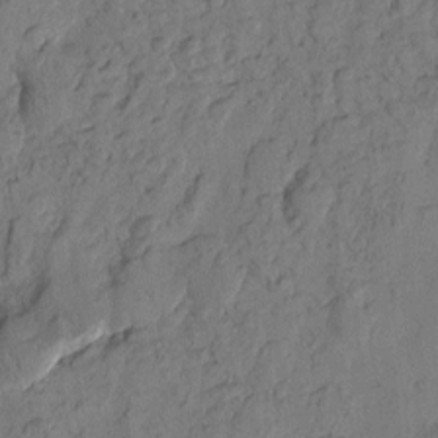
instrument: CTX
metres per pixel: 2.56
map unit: Htu
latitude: -1.4644
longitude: -176.5357
